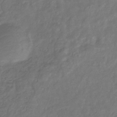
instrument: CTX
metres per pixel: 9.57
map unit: eHb
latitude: -31.8989
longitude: 73.3698
